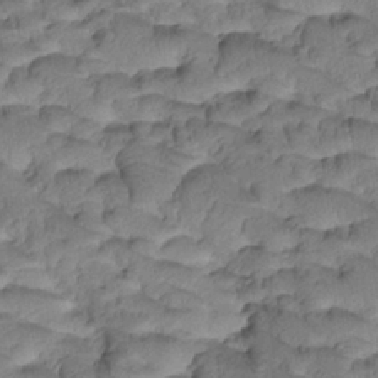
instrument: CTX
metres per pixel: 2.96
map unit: Htu
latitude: -1.2376
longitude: 173.1431
